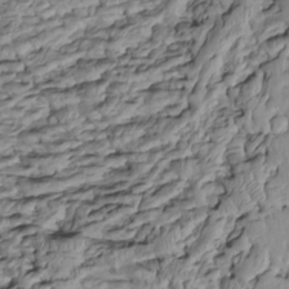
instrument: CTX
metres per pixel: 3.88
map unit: Htu
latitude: -5.9367
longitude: 154.6140
